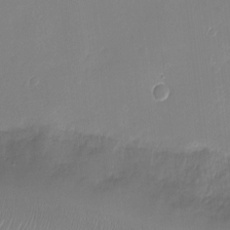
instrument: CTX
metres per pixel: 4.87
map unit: Ht
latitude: -6.4440
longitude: -25.6316
